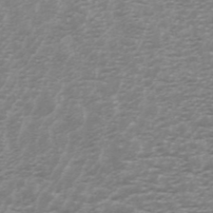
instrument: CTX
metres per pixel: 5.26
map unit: ANa
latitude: 44.7057
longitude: 29.1998
